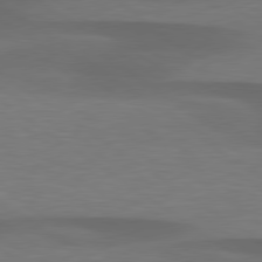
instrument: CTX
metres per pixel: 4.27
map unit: lApd
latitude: 79.3860
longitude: -90.8758
